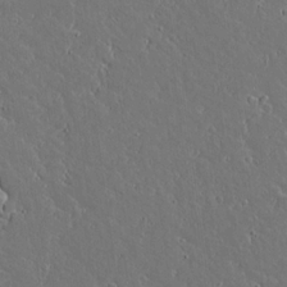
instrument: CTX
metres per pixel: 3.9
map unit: lAvf
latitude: 16.3845
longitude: -127.4616
